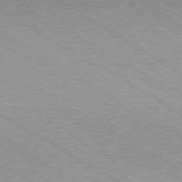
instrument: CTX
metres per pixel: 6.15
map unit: Hpe
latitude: -80.3118
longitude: 19.6722
